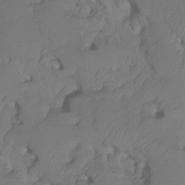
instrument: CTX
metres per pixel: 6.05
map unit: HNhu
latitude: -23.9556
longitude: 50.3495
